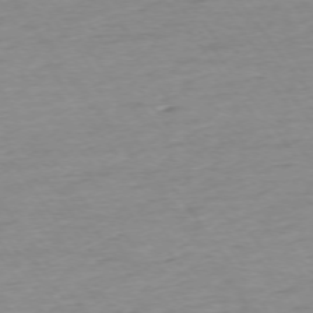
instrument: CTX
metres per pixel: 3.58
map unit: Ap
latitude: -74.5763
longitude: -83.4048
